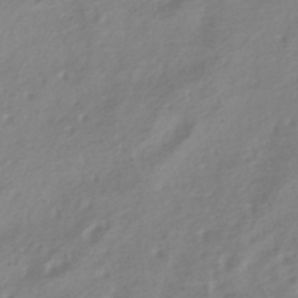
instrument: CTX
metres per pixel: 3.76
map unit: HNhu
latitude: -41.4832
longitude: 91.8234
